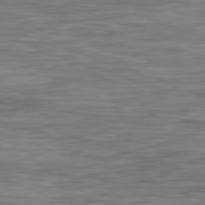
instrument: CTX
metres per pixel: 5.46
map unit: Ap
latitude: -82.2361
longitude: -78.9325
